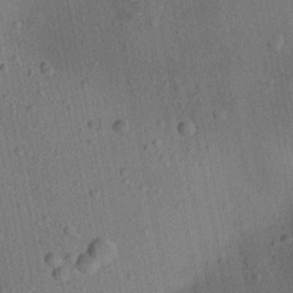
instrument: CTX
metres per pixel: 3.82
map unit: Aa
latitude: 22.6112
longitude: -143.1403
